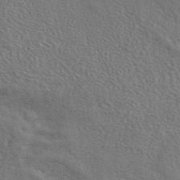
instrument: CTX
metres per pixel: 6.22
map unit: eAb
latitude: 43.4049
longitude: 111.8800
